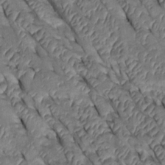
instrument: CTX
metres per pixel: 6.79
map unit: Htu
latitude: 0.2711
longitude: 148.5952
